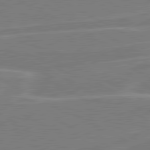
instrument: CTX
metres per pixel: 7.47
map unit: lApd
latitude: 80.9325
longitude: 121.6910
